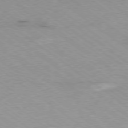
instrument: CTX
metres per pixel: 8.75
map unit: Ap
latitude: -79.0486
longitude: -99.5938
